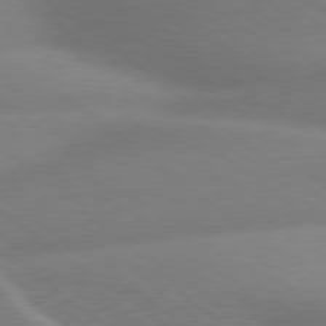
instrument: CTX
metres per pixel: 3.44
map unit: Hpe
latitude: 78.9514
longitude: -129.2537
